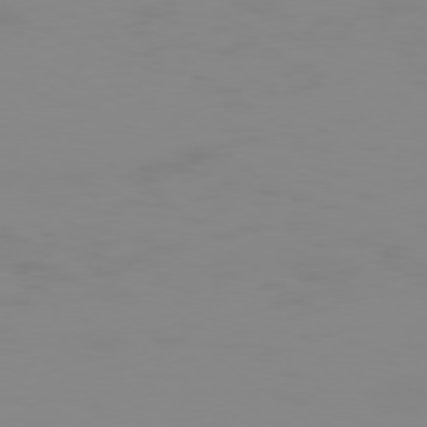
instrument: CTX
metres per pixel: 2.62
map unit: Ap
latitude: -78.6140
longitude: -95.5938
